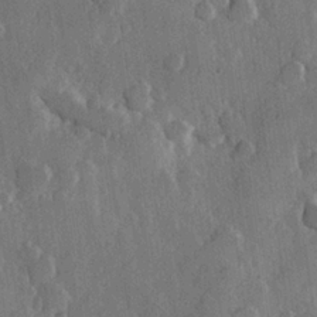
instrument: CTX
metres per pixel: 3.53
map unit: Hve
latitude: 23.1592
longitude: 147.9367
